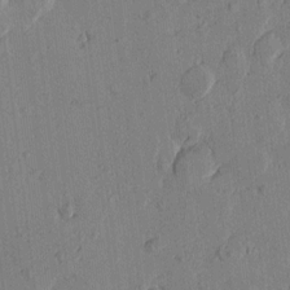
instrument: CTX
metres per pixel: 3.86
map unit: Htu
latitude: -1.1998
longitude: -176.3845
